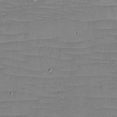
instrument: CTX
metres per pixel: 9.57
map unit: eHh
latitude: -5.2376
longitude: -82.0633
